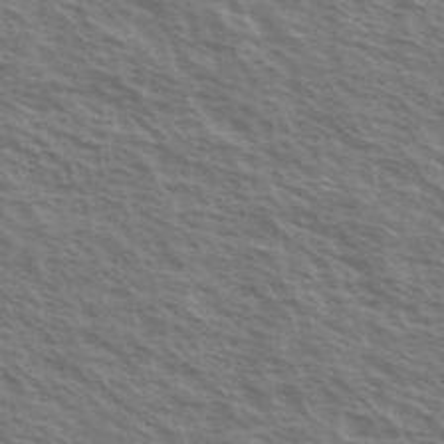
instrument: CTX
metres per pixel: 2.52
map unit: Ave
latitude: 37.7261
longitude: -111.4427
